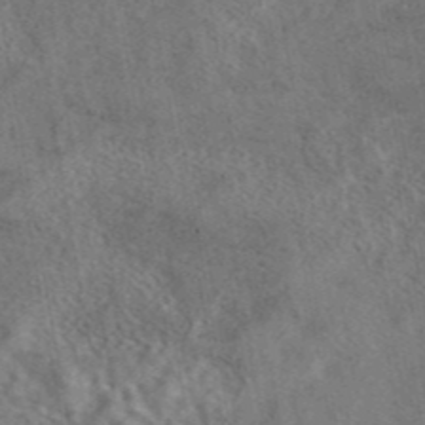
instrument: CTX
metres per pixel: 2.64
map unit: eAb
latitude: 43.2348
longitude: 109.1242
